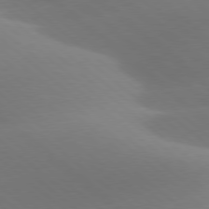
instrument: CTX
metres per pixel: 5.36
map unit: lApd
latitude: 78.1578
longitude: -51.6882
